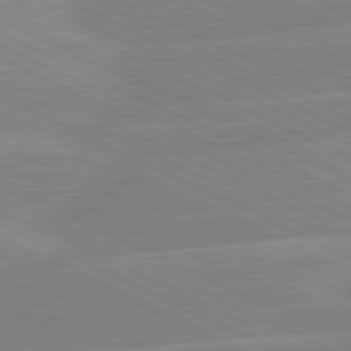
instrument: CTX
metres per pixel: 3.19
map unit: lApd
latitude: 81.0836
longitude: -128.3656
